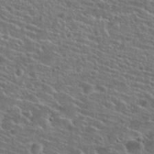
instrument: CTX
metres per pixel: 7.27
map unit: Hto
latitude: 25.2348
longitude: -50.3089
